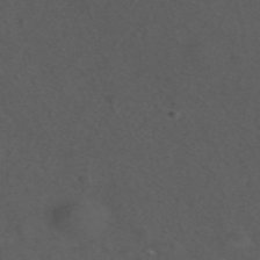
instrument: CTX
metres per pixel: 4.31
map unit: ANa
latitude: 44.3278
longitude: 27.0675
